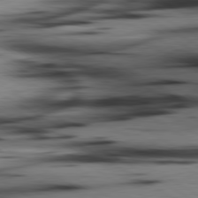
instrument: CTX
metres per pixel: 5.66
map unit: lApd
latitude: 80.4034
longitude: 162.9164
